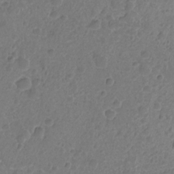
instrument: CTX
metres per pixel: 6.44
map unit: Nhu
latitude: -15.7100
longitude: -26.1767
